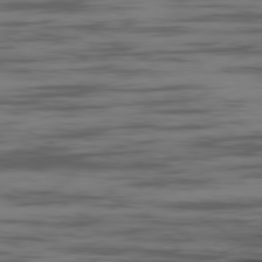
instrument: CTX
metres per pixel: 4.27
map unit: Ap
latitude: -80.1606
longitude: -62.3845
